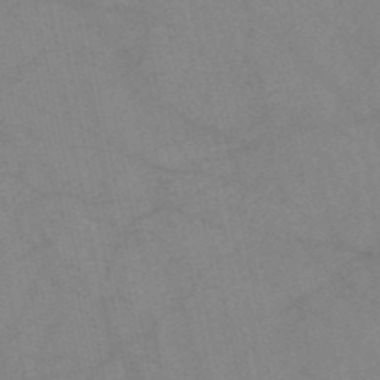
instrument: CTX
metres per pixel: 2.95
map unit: HNb
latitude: -52.7085
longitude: -49.9528
